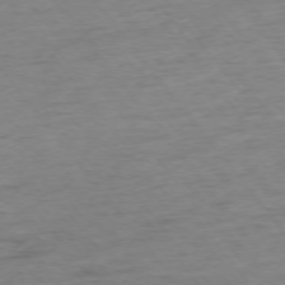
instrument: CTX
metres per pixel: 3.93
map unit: Ap
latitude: -75.5022
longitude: -80.2522
